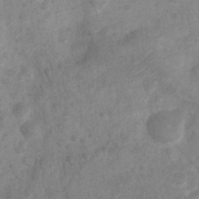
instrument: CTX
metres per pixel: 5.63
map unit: Ht
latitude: 2.7813
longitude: -26.8758
